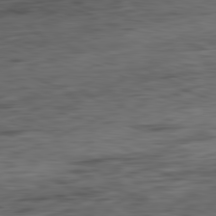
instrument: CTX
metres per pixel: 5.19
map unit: Ap
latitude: -81.8612
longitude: -79.1970
